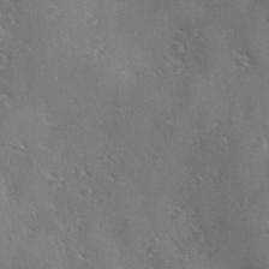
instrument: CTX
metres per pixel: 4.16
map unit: Ave
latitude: -0.1984
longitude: -112.1389
